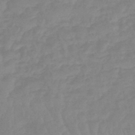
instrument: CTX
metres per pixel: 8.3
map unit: eHb
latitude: -45.6911
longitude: 84.0283
